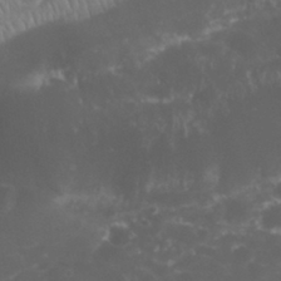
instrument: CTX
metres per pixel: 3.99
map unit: eHh
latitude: 32.5168
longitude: -62.4034
